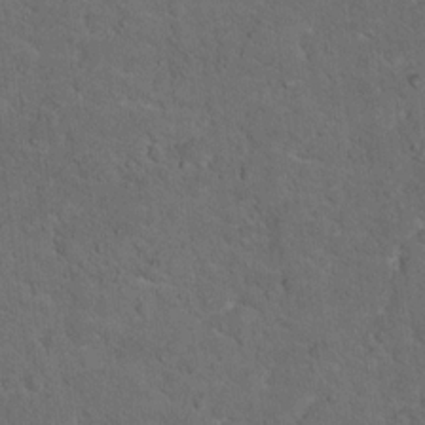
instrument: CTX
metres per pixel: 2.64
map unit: Hto
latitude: 15.8017
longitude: -37.9717
